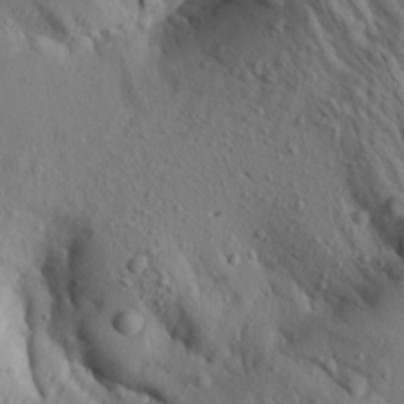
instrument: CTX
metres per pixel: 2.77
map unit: Aa
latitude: 20.1767
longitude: -148.5546
